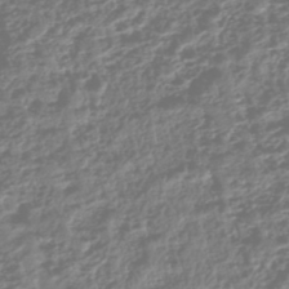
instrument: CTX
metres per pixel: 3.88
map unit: HNhu
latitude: -43.8233
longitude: 106.5763
